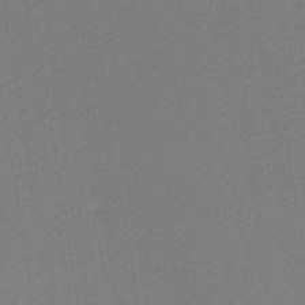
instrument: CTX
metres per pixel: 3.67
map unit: lHb
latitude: -39.2565
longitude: 61.8989
